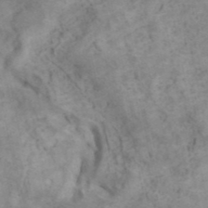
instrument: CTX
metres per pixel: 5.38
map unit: ANa
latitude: 41.4049
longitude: 15.1431
